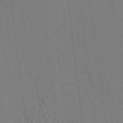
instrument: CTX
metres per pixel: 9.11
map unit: HNhu
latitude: 7.3293
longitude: 15.7478
